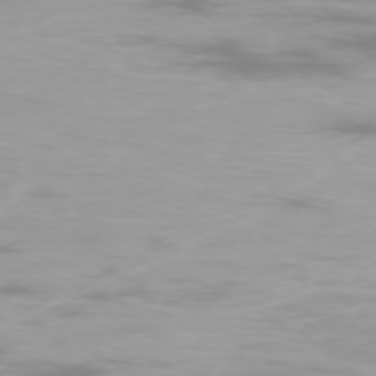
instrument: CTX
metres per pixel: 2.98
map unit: Ap
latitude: -76.7652
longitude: -81.2537
